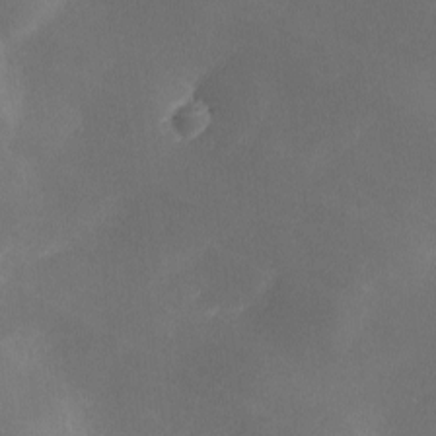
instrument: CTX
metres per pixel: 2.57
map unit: Ave
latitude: 0.1389
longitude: -114.1766
